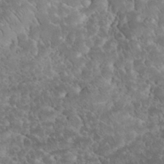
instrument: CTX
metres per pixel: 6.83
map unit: eHh
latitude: 33.4804
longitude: -64.3845
